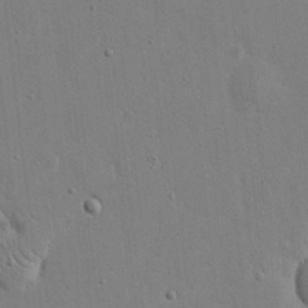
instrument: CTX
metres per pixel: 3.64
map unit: eHh
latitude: 19.5749
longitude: -71.0080
